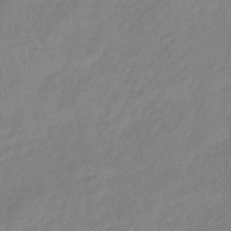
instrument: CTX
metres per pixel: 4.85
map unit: eHb
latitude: -44.4062
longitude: 89.3698
